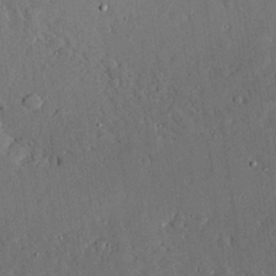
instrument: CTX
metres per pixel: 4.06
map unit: lAvf
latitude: 24.1766
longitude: -111.1781
